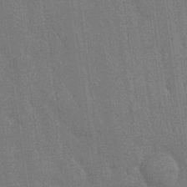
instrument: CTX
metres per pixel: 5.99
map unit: Nhu
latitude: 27.6505
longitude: -68.1011
